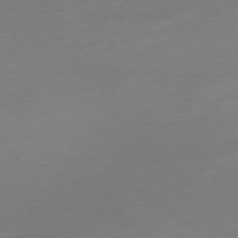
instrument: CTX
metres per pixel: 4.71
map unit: Hpe
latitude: -75.5588
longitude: -16.2334
